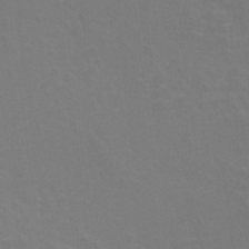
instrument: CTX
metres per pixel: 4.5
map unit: Nhu
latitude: 25.4048
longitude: -54.1767
